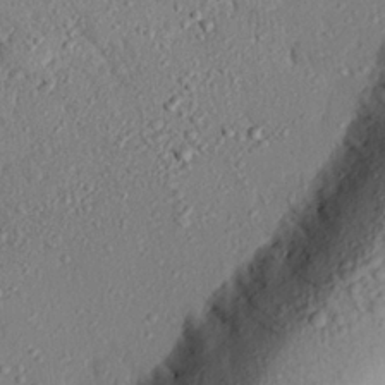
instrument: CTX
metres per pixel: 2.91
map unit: eHh
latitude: 25.4048
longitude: -78.0444
